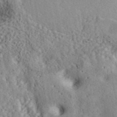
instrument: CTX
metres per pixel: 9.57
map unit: ANa
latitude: 40.9891
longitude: 52.3873
